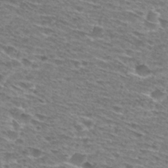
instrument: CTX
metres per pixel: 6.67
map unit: Hto
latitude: 28.6868
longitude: -47.7450
